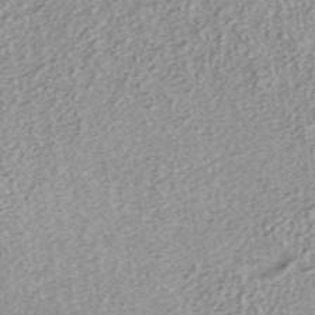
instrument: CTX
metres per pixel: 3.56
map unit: ANa
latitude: 37.0459
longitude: 15.1620
